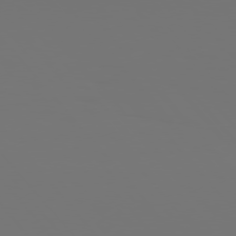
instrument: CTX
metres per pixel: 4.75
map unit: Hpe
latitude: 76.1766
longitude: -135.2159
